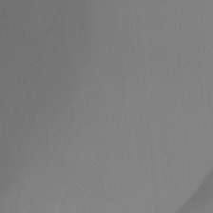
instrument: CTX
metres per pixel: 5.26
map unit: Ht
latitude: -7.4265
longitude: -28.3845
